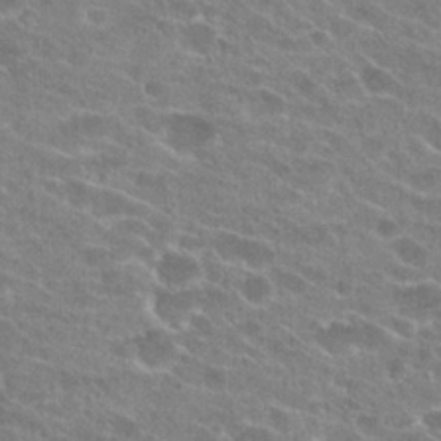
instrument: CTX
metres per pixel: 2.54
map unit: Hto
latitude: 24.3656
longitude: -43.5560
